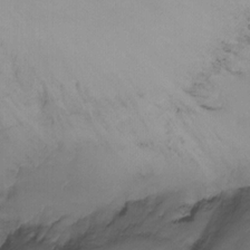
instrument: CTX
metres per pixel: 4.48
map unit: Nhu
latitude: -13.5777
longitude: -69.9906
